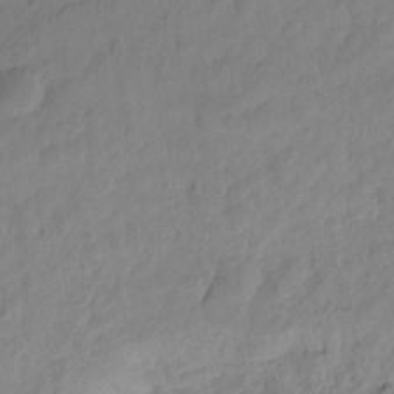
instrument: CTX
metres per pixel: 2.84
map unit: Hto
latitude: -11.0675
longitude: -39.9528
